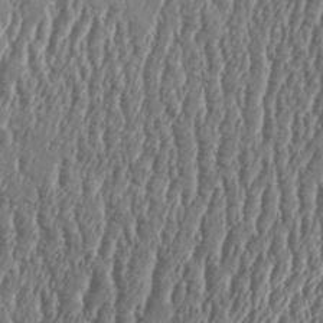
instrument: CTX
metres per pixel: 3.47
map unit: Aa
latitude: 33.4804
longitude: -135.1403
